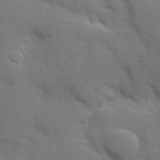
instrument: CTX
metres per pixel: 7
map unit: Hve
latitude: 24.7813
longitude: 148.3873
